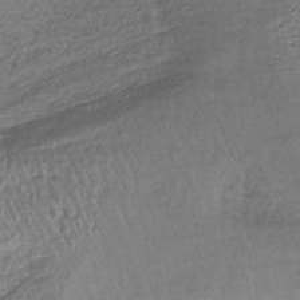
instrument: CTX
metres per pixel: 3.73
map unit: lHb
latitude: -40.1228
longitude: 64.2740
